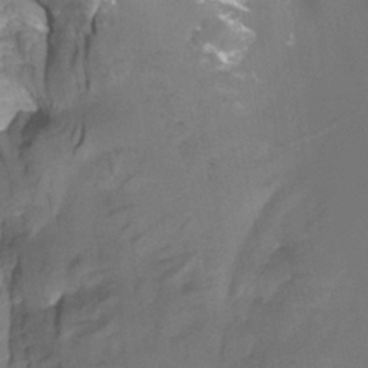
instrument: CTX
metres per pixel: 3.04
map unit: HNhu
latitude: -27.0486
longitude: 73.6722
